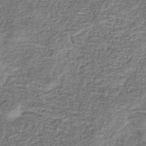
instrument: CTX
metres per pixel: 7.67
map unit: eHb
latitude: -34.3495
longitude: 77.3888
